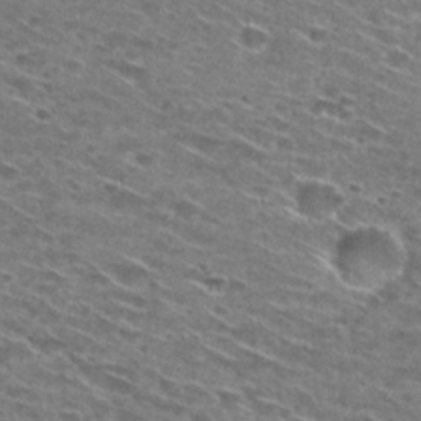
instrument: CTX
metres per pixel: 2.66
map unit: Hto
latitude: 29.0836
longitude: -46.7058
